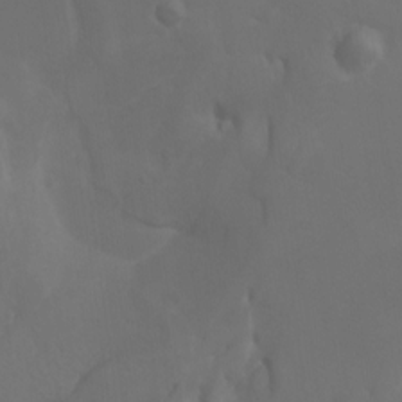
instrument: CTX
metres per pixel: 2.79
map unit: Htu
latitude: -7.0108
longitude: -66.3278
